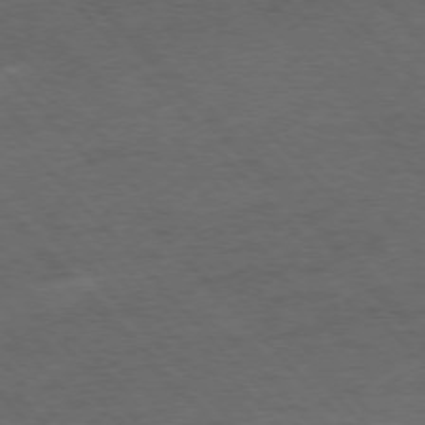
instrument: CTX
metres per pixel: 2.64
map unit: Hpe
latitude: -77.3132
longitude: 14.1228
